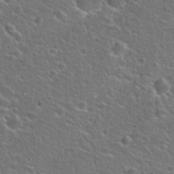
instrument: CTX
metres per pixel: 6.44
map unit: Hto
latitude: 25.6882
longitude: -50.0822
